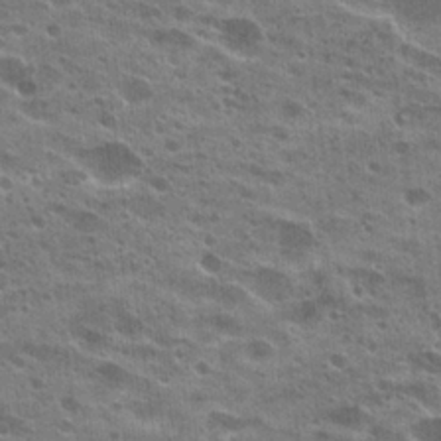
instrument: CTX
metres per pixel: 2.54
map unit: Hto
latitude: 24.5734
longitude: -42.2145
